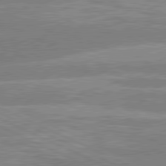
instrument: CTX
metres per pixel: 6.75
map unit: lApd
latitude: 80.8758
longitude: -126.4412
